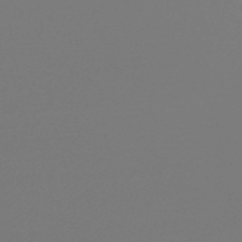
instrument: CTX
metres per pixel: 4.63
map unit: lHb
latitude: -46.7841
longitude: 65.9367
